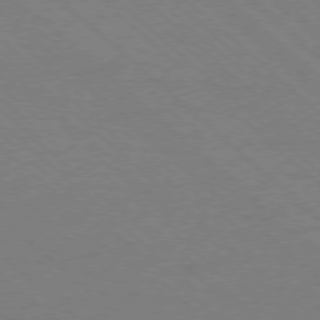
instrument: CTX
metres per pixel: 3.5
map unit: Ap
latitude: -78.3684
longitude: -85.0836
